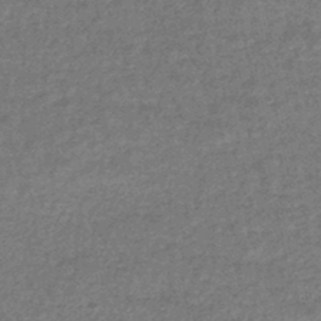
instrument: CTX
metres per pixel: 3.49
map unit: HNhu
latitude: -47.8422
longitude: 103.9367
